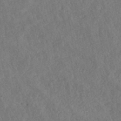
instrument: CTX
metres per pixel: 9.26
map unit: ANa
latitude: 40.3656
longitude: 18.4629
